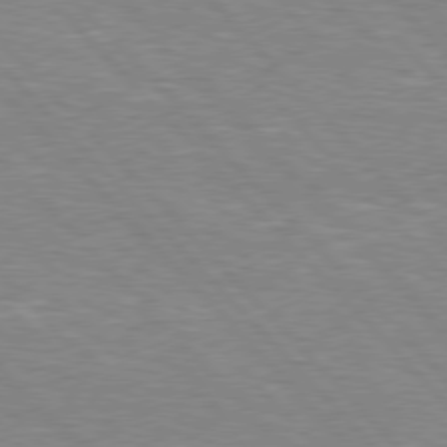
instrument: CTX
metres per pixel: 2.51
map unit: Hpe
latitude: 76.8002
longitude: -150.8758
